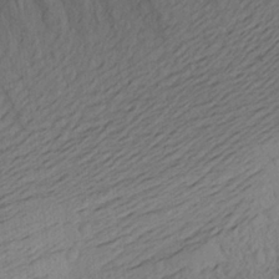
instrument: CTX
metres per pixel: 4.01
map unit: Aa
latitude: 22.6301
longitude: -143.4427
